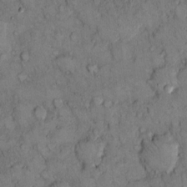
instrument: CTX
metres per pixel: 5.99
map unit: Hto
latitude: 10.1956
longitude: -59.8583
